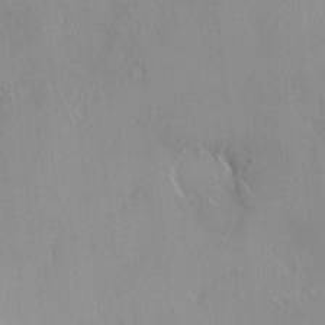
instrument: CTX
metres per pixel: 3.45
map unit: HNhu
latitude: 3.7071
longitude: 6.6518
